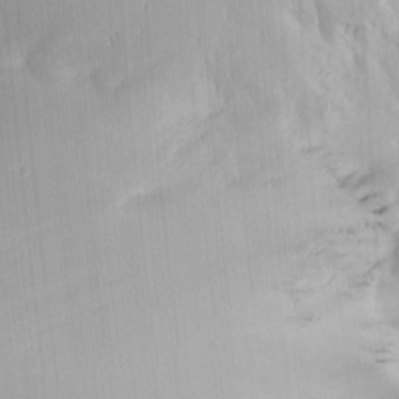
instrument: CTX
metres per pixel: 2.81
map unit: lHvf
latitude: 18.1011
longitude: -117.5371
